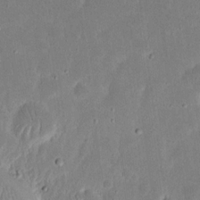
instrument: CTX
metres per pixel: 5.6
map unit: eHh
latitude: 17.4804
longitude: -72.9703
